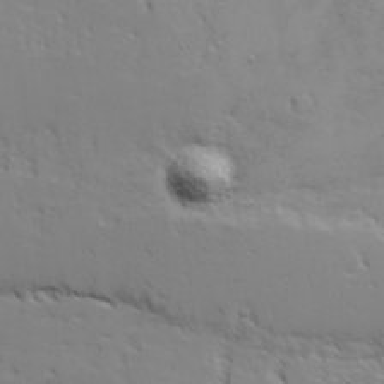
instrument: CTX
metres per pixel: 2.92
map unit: Ave
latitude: 23.0458
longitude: -131.9340
